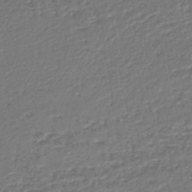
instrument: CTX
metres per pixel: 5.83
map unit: lHb
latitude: -44.9920
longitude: 59.3320
